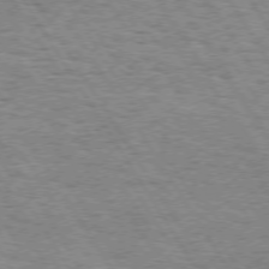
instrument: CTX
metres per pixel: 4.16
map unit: Hpe
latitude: 73.0648
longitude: -130.3846
